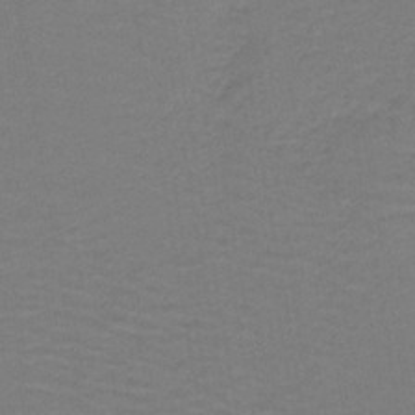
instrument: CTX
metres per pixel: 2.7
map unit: lHb
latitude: -42.4817
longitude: 53.0297
